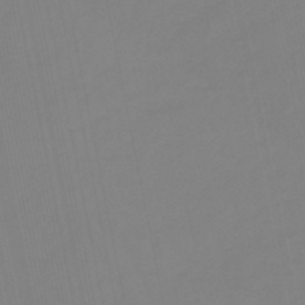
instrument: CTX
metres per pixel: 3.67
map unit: eHb
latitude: -49.4455
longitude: 85.5399
